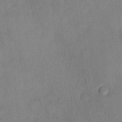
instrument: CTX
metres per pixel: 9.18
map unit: HNhu
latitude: 6.3089
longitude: -3.4993
